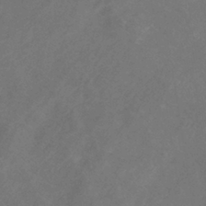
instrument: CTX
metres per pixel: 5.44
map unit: lHb
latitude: -39.8800
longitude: 74.5763
